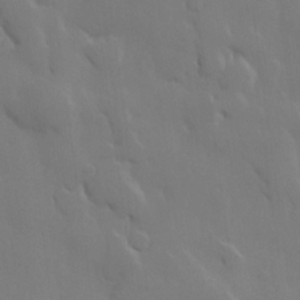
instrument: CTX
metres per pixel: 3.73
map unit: lHvf
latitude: 22.5924
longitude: 145.5588
